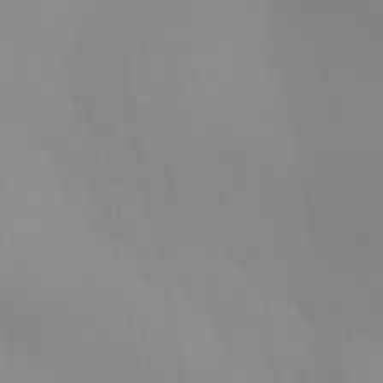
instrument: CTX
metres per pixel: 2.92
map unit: Aa
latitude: 32.1956
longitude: -145.8016
